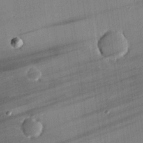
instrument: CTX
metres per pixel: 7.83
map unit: eHh
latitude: 24.1766
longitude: -91.0836
